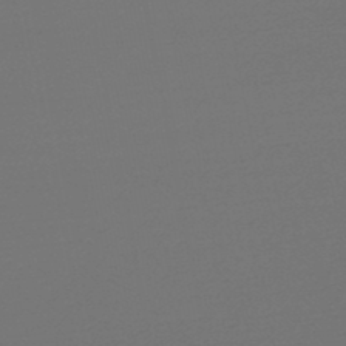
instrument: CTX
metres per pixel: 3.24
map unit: lHb
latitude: -47.3509
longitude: 66.3306
